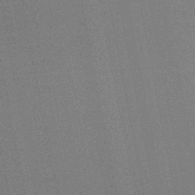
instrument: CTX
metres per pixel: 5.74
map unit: lHb
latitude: -46.2550
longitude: 57.3698
